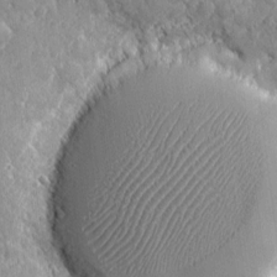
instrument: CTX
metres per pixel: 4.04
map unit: eHh
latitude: 7.6883
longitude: -74.8569
